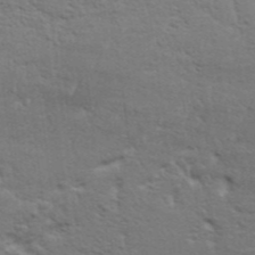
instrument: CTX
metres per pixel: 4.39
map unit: Aa
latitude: 33.8772
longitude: -136.3090
